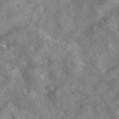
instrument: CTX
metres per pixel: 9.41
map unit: eAb
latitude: 45.8394
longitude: 128.0094
